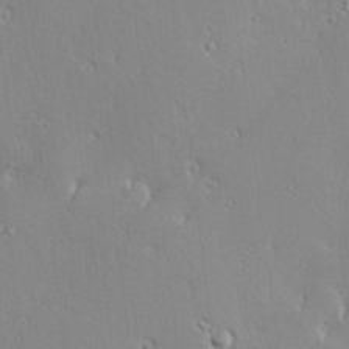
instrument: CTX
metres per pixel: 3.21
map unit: Hve
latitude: 23.2537
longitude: -97.5938
